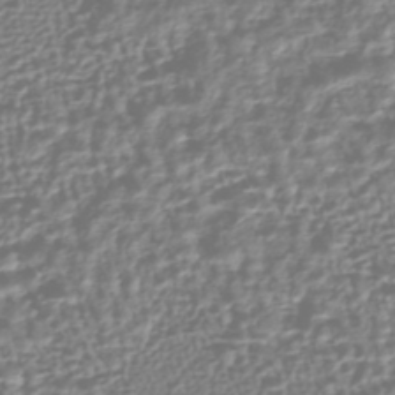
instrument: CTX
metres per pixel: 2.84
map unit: HNhu
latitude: -43.8800
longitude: 106.5007
